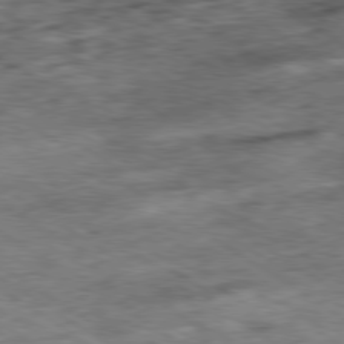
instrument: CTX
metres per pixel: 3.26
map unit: Hpe
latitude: -80.3873
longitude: 21.4454
